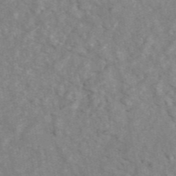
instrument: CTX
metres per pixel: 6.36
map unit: ANa
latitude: 46.1578
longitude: 26.2739
